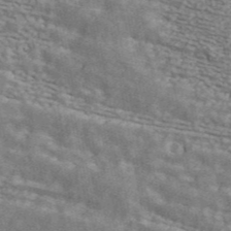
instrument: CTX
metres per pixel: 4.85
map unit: ANa
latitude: 44.6868
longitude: 45.5210
